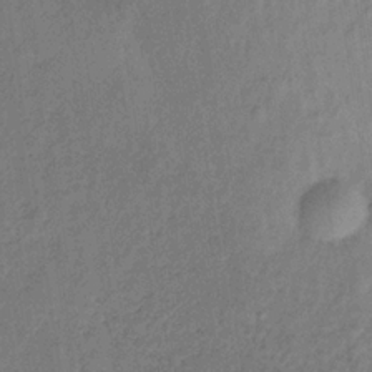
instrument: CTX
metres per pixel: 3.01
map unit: lHb
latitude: -33.3321
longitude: 65.2943
